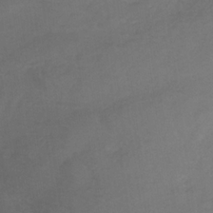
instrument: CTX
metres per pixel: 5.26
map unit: eHb
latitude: -30.6896
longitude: 62.8975
